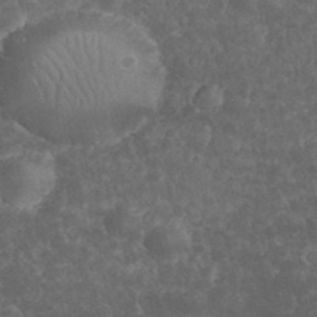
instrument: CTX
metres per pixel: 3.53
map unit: eHh
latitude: 33.7261
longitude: -63.9150
